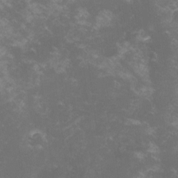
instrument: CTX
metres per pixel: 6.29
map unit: lHvf
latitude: -13.8989
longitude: -101.2726
